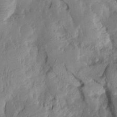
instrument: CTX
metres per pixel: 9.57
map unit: Aa
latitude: 8.3656
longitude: -127.6883
